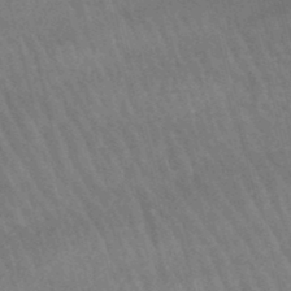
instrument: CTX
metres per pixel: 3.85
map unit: lHb
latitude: -47.2754
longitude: 76.2173
